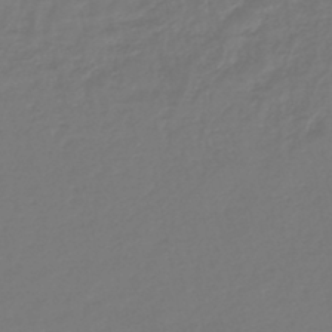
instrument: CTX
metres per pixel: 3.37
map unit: lHb
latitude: -42.9919
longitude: 77.9367
